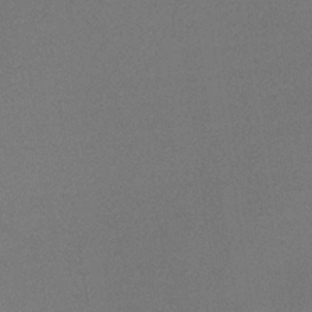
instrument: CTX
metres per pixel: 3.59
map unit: lHb
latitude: -35.8800
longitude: 68.3306
